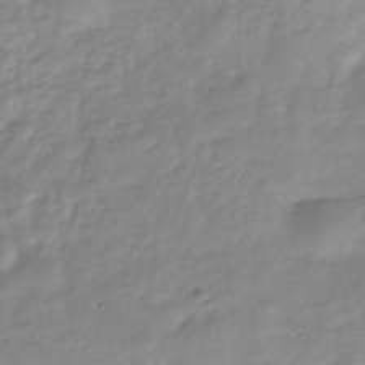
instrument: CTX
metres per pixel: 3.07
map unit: Hve
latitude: -32.4251
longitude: 91.4644
